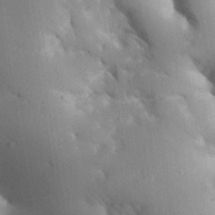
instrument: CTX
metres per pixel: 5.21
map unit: Aa
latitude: 32.8569
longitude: -144.5923
